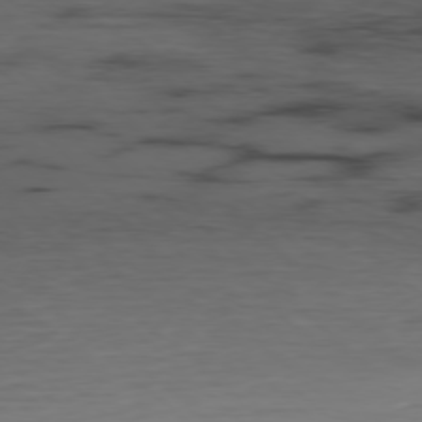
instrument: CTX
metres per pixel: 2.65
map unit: Hpe
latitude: -77.7478
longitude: 12.0472
